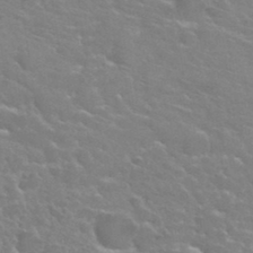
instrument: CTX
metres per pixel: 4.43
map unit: Hto
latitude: 35.6127
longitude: -50.1200
